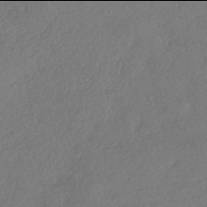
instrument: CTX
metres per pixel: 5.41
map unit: eHh
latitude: -42.0094
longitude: 118.7085
